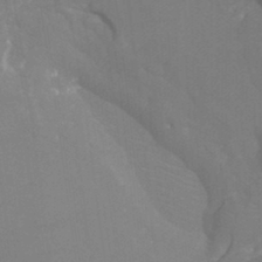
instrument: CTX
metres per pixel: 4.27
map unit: Ht
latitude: -3.5210
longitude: -27.0081
